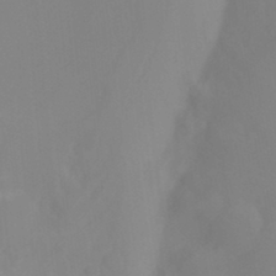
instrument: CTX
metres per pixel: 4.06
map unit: Ht
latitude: -15.2376
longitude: -55.8394
